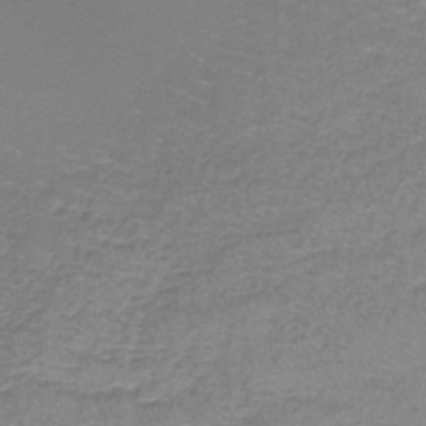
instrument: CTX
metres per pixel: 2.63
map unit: lHb
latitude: -41.5588
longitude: 58.4440
